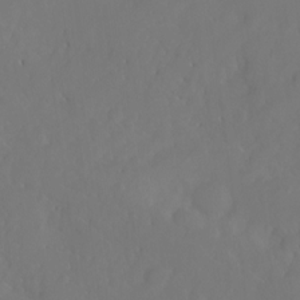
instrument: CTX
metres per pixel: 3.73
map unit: Ht
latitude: -0.0472
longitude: -46.5546
